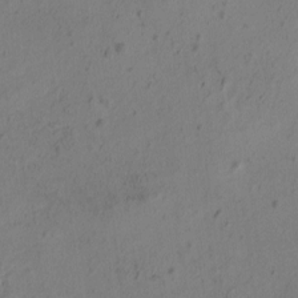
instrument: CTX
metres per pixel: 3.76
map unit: eHh
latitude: -1.5211
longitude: 16.7086
